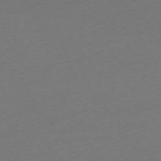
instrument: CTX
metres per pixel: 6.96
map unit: Ap
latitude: -74.6708
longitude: -71.8583
